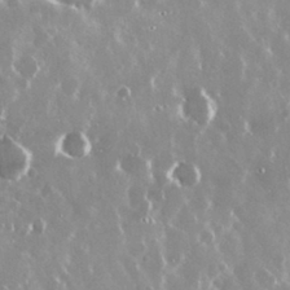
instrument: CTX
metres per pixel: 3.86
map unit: Nhu
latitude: 29.4237
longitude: -60.9136
